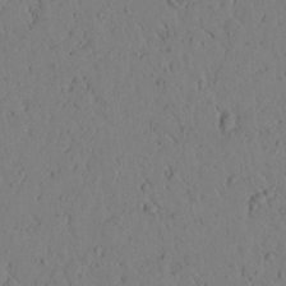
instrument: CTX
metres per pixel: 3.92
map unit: lAvf
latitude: 5.3671
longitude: 159.5777
